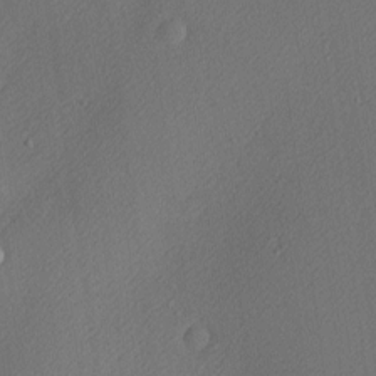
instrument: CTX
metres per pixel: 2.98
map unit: Nhu
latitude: 1.0269
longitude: -77.3292
